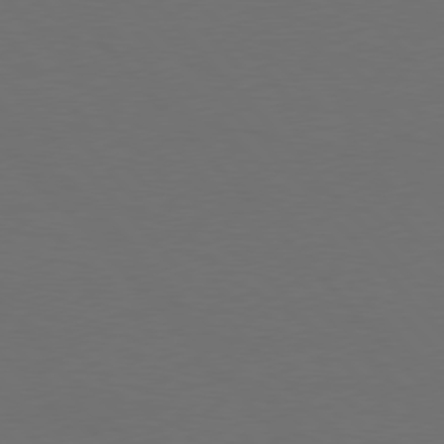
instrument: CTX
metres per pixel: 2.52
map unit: Hpe
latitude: 76.8191
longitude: -163.1215
